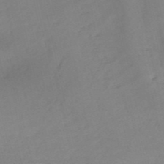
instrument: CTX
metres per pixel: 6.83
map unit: HNb
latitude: -53.0675
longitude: -39.1781
